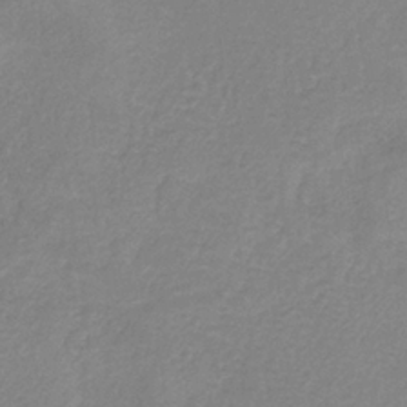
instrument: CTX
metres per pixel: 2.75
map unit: HNb
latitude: -33.5777
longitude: 55.5399
